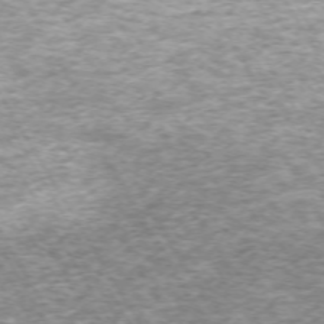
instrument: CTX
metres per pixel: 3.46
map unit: Hpe
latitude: -71.3888
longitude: 13.9178
